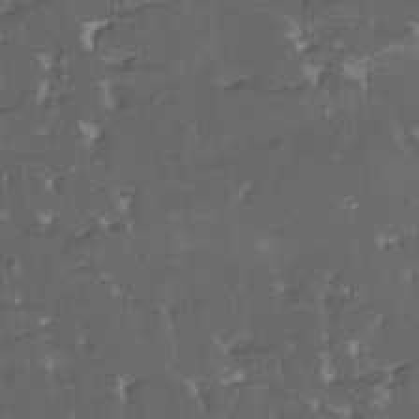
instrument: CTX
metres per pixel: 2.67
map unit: HNhu
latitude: 4.6113
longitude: 13.7856
